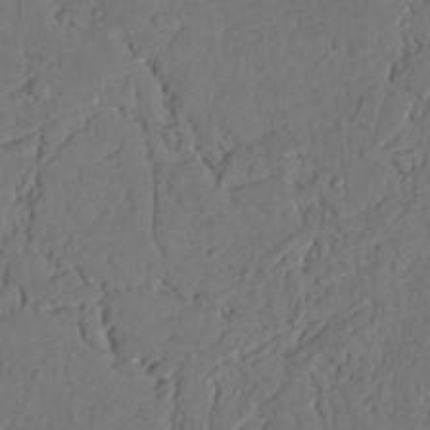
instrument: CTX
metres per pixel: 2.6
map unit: Nhu
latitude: 20.7813
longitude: -75.2915
